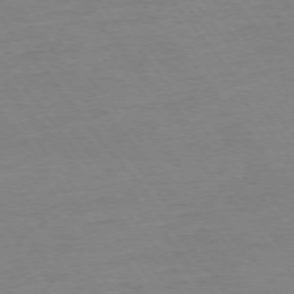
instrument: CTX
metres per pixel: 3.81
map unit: Ap
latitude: -75.3132
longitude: -80.0633
